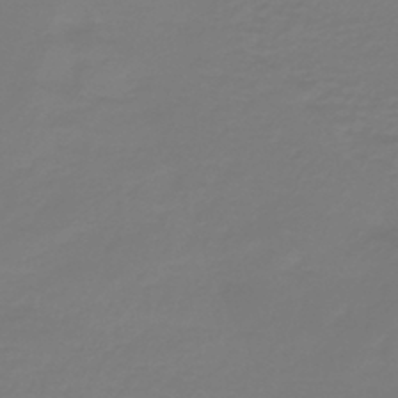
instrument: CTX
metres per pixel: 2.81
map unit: lHb
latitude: -42.2928
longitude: 63.9367
